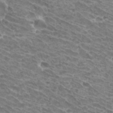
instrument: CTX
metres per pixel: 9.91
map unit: Hto
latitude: 32.4979
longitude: -42.0822
